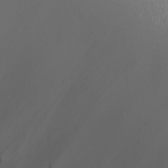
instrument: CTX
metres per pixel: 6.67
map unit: Nhu
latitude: -7.3698
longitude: -76.3089
